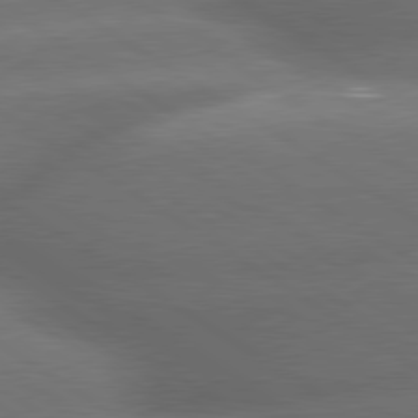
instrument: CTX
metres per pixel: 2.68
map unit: lApd
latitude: 79.8584
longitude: -154.5168
